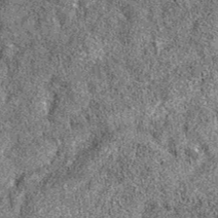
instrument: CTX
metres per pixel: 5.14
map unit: eAb
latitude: 37.2726
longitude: 105.5777
